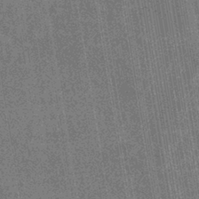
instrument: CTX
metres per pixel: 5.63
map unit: eHb
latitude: -37.3320
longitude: 80.2362
